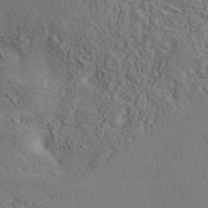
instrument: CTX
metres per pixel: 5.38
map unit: ANa
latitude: 42.2523
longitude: 51.2375
